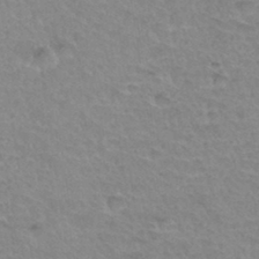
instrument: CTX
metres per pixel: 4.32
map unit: Hto
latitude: 34.5356
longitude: -46.0255
